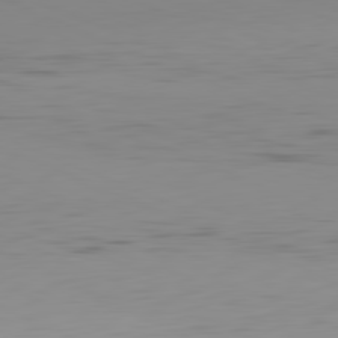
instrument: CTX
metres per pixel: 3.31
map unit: Hpe
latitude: -82.1228
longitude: 16.1417
